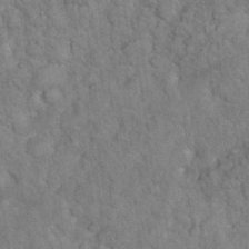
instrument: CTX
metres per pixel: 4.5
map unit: eHh
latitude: 33.3671
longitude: -65.8205
